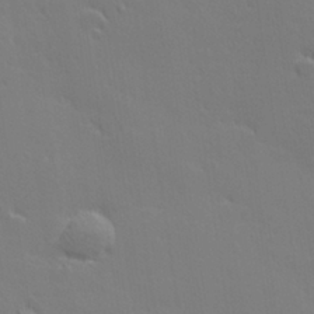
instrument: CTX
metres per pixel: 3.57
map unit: lHvf
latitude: 26.9703
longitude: 143.2564
